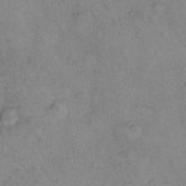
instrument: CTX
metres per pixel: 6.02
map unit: eHh
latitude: 9.8961
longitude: -62.3656
